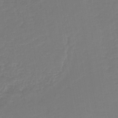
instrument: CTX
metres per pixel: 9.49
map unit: lHb
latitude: -44.8408
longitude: 59.9556
